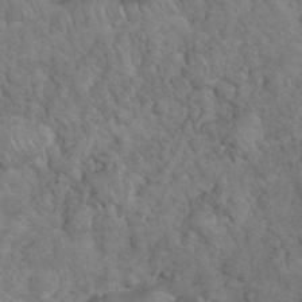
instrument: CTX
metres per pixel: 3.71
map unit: eHh
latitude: 33.5749
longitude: -65.9906
